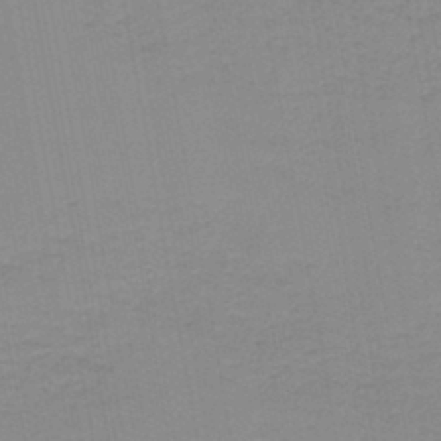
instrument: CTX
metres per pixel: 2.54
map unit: lHb
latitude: -44.0283
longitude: 53.3698
